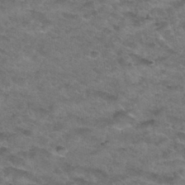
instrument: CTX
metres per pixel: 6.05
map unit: Hto
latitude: 33.2537
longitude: -48.7435
